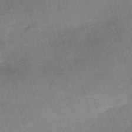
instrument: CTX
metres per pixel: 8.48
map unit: eHh
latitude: -61.6533
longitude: 53.6155
